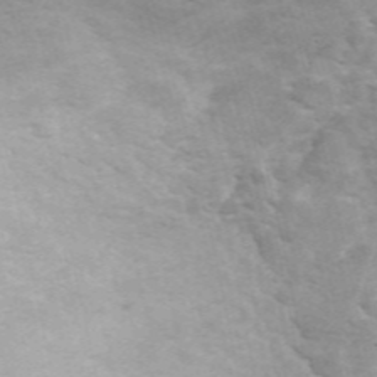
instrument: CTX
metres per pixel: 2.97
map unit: ANa
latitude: 45.8583
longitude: 25.7666
